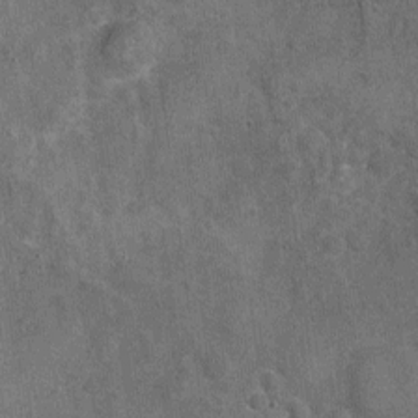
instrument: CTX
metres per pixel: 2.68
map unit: Nhu
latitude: -17.8234
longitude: -56.3089
